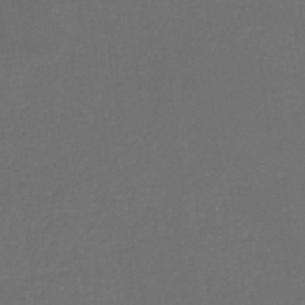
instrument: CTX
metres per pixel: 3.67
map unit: lHb
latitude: -38.4062
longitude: 58.2928
